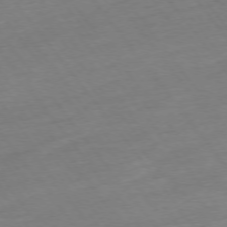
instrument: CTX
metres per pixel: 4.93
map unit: Ap
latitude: -75.1243
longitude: -83.2725
